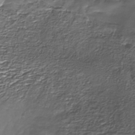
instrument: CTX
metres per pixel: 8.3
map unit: Nhe
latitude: -37.6344
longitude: -87.9339
